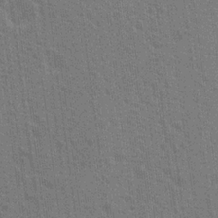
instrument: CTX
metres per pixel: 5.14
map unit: Nhu
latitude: 19.4426
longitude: -30.9892
